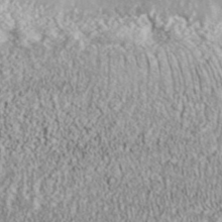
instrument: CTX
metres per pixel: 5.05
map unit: ANa
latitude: 42.9892
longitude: 35.6155
